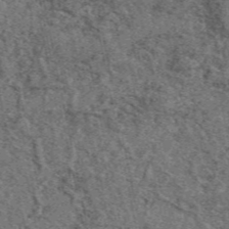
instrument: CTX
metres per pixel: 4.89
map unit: eAb
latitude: 48.4979
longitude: 106.4251
